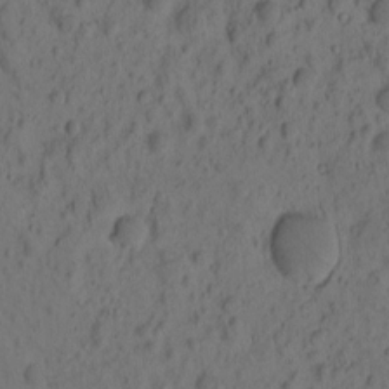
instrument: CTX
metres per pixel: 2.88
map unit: eHh
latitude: -0.8786
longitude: 16.2929
